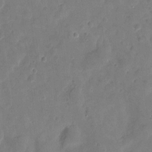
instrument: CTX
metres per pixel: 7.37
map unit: eHh
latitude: 8.7813
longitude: -74.0822
